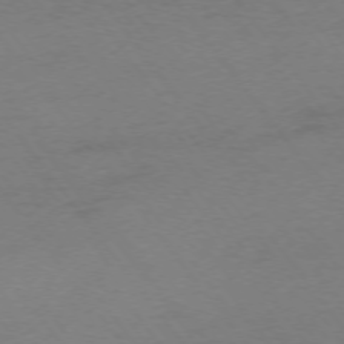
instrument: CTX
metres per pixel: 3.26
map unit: Ap
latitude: -75.4644
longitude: -73.2915
